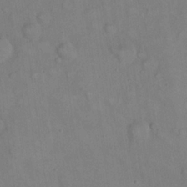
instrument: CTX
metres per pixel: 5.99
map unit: eHh
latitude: 22.2711
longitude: -62.0822
